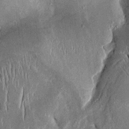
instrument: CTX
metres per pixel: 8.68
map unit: Htu
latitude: -0.9920
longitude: 150.1605
